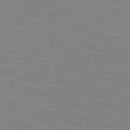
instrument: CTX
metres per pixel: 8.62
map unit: HNb
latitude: -48.3307
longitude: -48.7057
